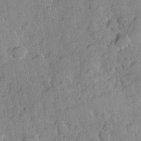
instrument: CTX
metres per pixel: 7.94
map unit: Hve
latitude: 23.7072
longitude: 149.0298
